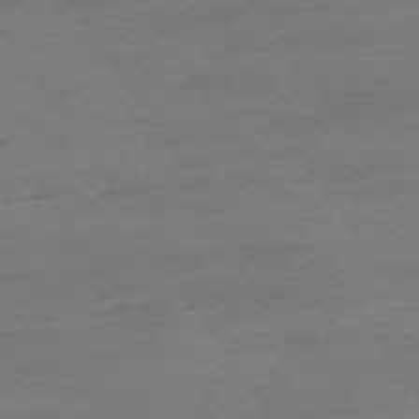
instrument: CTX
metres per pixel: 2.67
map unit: Ap
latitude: -74.5007
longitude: -85.8961
